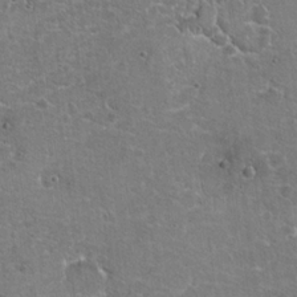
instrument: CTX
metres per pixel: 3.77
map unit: Hto
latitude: 20.0822
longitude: -48.9325
